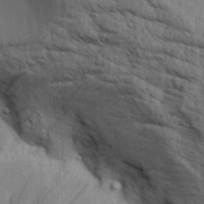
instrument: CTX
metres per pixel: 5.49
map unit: Aa
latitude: 30.6869
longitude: -135.1592
